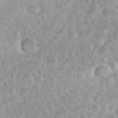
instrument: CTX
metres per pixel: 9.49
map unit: eHh
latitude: 35.3103
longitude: -61.8016
